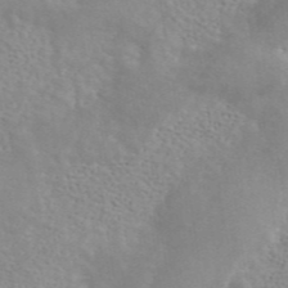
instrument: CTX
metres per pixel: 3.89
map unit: ANa
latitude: 45.2537
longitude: 28.8408
